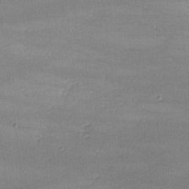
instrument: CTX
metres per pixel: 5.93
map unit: lHvf
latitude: -9.8233
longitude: -101.1403
